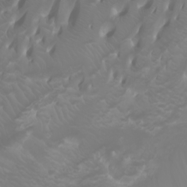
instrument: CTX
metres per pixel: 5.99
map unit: Htu
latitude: -1.0298
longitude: -75.9150
